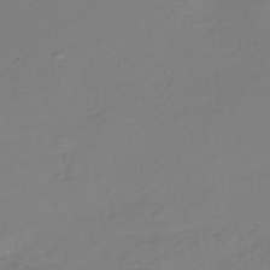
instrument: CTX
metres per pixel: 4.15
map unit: lHb
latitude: -34.9353
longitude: 64.3307
